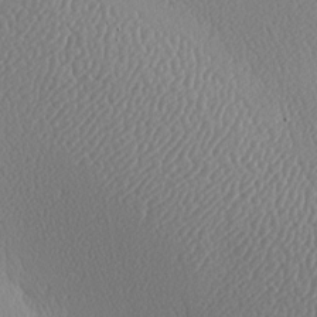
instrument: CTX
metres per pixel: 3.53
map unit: lAa
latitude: -9.1242
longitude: -128.3089
